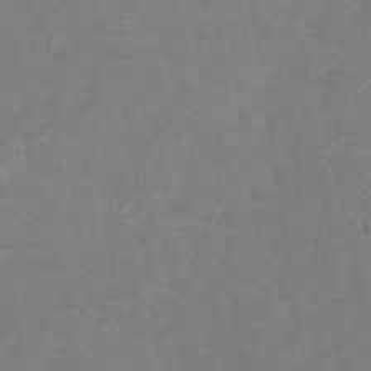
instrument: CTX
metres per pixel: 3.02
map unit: Hve
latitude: -33.8045
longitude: 91.0487
